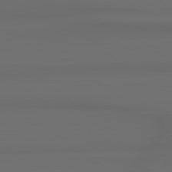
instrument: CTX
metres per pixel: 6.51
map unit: Hpe
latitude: 78.3279
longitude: -133.3482
